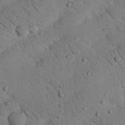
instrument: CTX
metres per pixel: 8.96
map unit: Nhu
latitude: 22.3089
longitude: -75.2726
